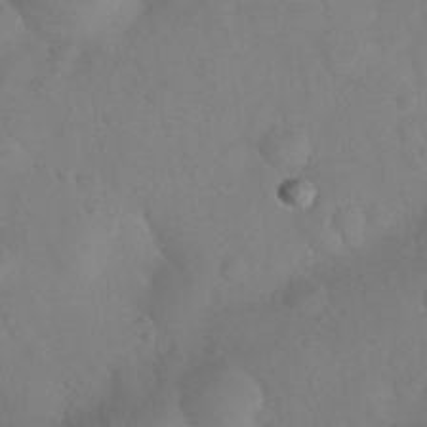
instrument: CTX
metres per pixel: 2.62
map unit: Nhu
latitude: 26.0444
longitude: -57.4804
